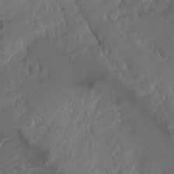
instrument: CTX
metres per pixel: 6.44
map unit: Nhu
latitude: -4.6518
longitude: -85.7261
